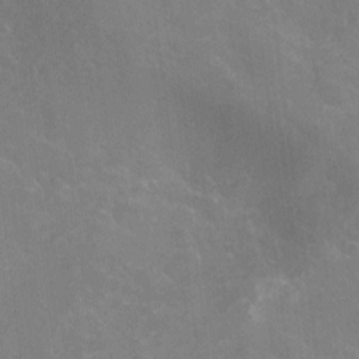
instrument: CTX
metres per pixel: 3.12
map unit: Nhu
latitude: -12.6330
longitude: -72.9703
